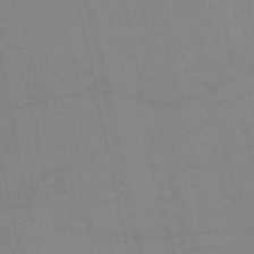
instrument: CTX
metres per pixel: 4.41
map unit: HNb
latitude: -52.9730
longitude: -47.4616
